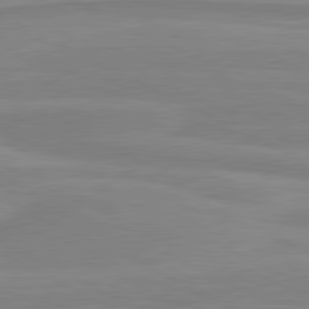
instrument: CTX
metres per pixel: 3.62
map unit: lApd
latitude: 81.0458
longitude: 170.3873
